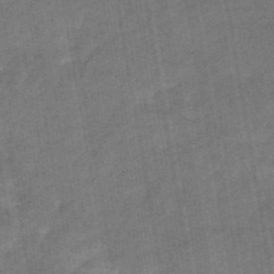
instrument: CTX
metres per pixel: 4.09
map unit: eHb
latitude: -40.0283
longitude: 82.7841
